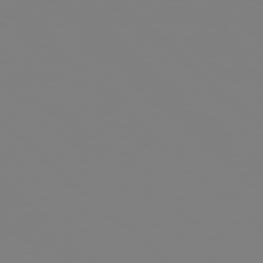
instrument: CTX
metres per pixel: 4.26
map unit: Hpe
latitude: 77.7638
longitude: -174.2334
